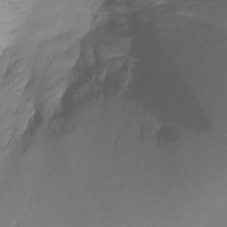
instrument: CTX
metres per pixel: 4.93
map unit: Ht
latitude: -14.1795
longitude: -51.1214
